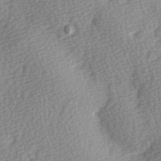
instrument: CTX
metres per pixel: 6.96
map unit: Ave
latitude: -5.6344
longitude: -120.5546
